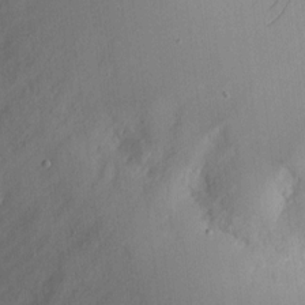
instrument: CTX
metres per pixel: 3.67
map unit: eHh
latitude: 10.9703
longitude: -71.6505
